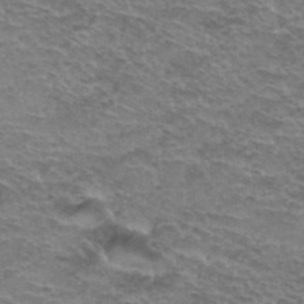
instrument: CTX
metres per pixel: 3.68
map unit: Hto
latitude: 37.7261
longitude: -41.8961
